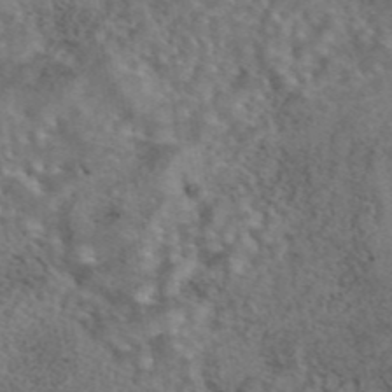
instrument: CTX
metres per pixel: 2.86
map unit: eAb
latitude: 43.8961
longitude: 108.6896
